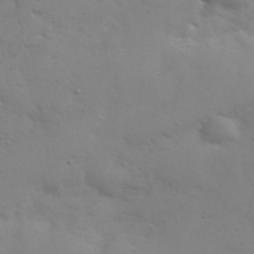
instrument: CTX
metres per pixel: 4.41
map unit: eHh
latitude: 38.3656
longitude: -67.4804
